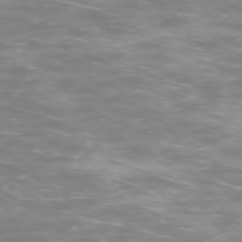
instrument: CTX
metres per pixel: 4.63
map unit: Ap
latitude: -74.9164
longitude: -76.4034
